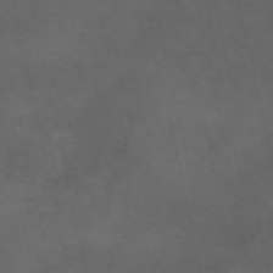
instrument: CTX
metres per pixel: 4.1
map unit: ANa
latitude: 49.8205
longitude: -71.7449
